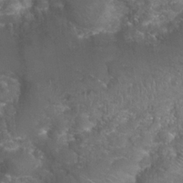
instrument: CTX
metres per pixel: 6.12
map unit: Nhu
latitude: 27.2915
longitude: -60.8569
